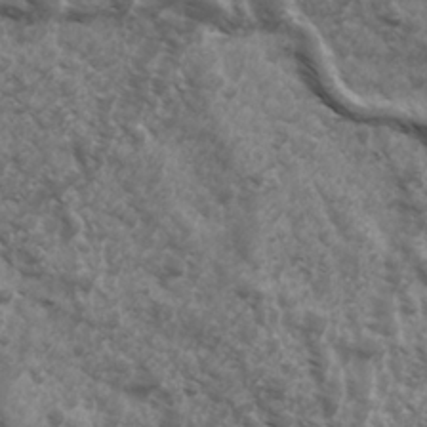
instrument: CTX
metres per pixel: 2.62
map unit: Ave
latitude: 17.5938
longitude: -131.8584
